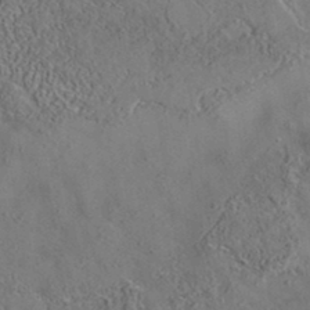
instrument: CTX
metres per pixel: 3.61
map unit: eAb
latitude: 35.5749
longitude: 109.8044
